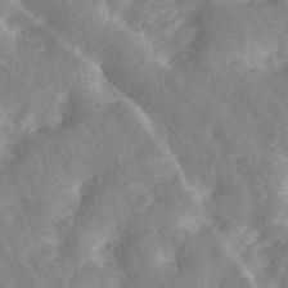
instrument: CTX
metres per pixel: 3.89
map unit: ANa
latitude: 45.4237
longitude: 23.8423
